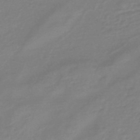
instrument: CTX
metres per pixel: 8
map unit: eHb
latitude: -45.3321
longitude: 82.0661
